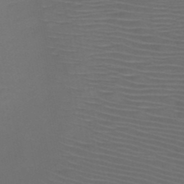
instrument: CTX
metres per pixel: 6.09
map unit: HNb
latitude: -48.8408
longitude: -44.6112
